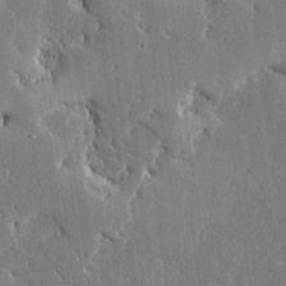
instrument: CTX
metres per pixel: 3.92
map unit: Ave
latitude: 16.6302
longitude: -139.8961
